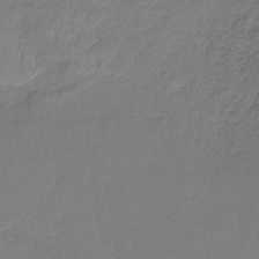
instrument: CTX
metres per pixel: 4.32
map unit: HNb
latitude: -35.0297
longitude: 58.9541
